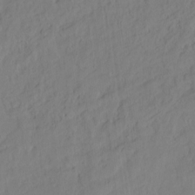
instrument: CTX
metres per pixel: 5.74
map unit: Hto
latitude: -7.5021
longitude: -47.0459
